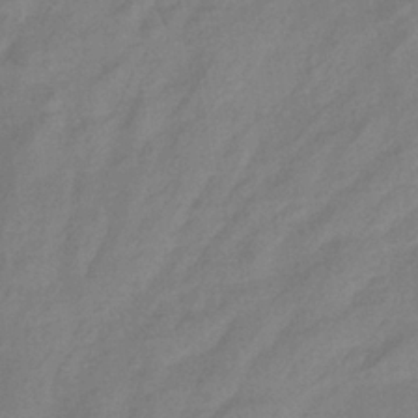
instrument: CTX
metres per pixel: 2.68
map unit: eHb
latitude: -33.5022
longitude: 74.9731
